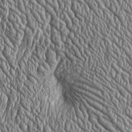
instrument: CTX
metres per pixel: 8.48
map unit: Htu
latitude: -4.2361
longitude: 158.4251
